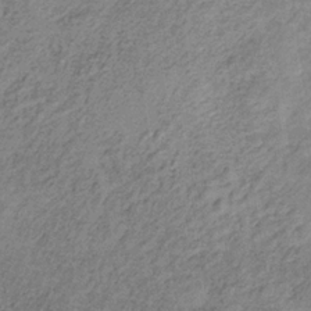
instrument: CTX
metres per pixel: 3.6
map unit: HNb
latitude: -32.2929
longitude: 59.3509
